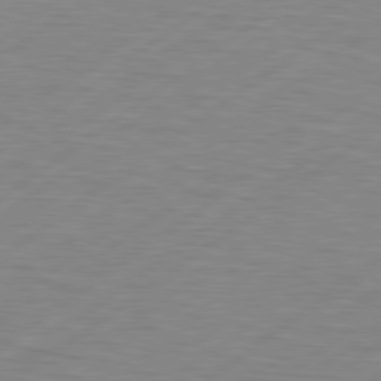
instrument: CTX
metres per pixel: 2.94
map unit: Hpe
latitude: 79.1970
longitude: -120.1011
